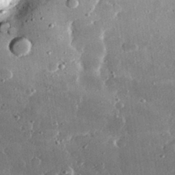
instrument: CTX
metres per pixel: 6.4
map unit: lHvf
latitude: 31.2915
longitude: -89.7639
